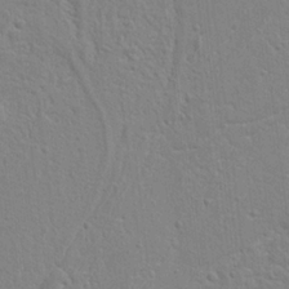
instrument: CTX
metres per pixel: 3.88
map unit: Ht
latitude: 9.2537
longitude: -76.4412
